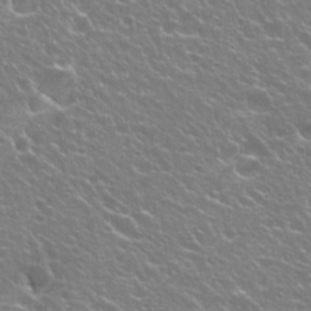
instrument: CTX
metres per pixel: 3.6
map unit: Hto
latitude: 23.4993
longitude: -31.7828
